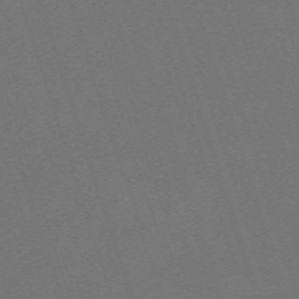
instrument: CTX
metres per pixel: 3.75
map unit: eHh
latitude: -63.4832
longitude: 51.5588
